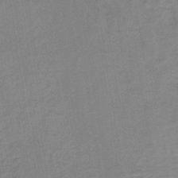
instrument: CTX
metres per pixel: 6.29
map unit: lHb
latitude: -35.1053
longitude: 66.0661
